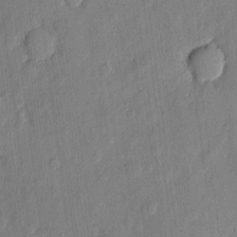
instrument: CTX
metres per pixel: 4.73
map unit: eHh
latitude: 4.8758
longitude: -73.1215
